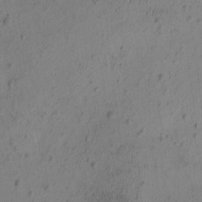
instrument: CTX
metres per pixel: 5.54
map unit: eHh
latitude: -1.5022
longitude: 16.7275
